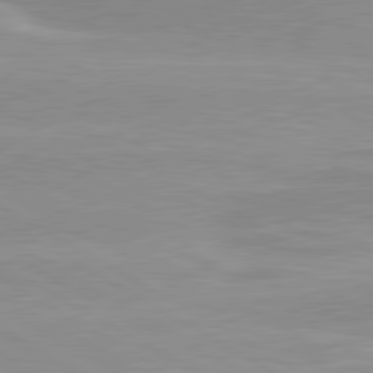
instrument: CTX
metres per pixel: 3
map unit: lApd
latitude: 80.2711
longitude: 171.5966
